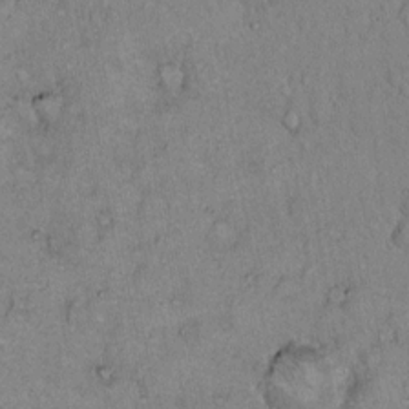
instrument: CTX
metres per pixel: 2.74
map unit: Hto
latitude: 12.5735
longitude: -58.3845
